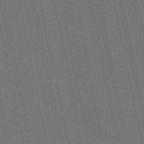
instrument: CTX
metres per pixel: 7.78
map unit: HNb
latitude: -49.2376
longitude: 59.4643
